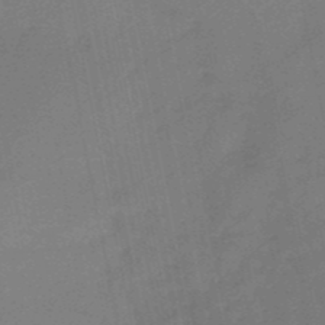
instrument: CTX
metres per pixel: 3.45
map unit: HNb
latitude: -50.9920
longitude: -42.5924
